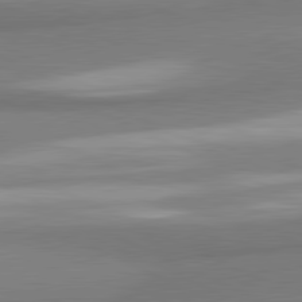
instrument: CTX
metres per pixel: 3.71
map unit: lApd
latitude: 81.2348
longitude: 166.4440
